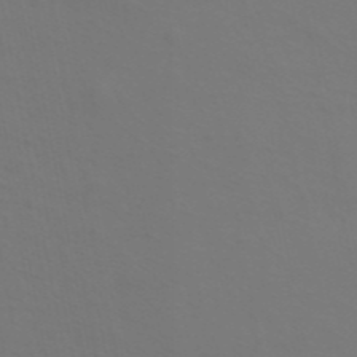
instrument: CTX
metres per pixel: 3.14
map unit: ANa
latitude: 44.2900
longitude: 27.3698
